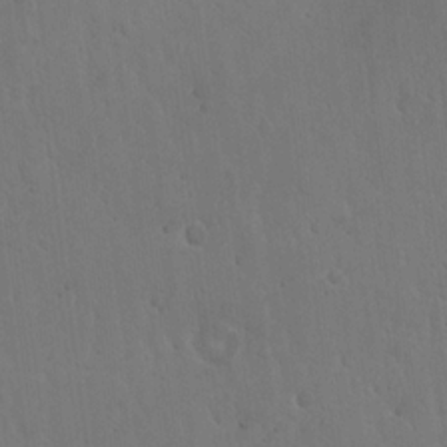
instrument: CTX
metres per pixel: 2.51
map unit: Hto
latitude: 17.7261
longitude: -59.9906
